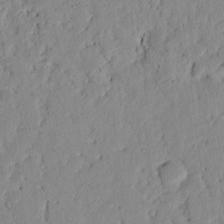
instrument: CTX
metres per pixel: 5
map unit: lAvf
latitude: 7.0458
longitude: 168.3684
